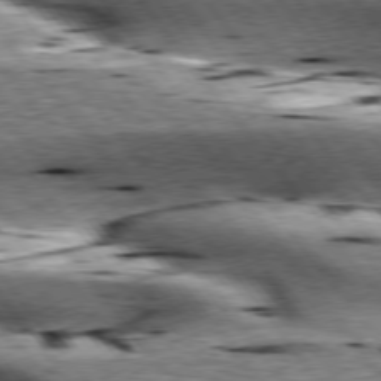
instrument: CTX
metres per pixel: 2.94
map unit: lApd
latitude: 76.4034
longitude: -60.3089
